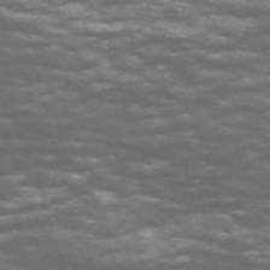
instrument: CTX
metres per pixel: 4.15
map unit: Nve
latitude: -58.9163
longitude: 56.9919
